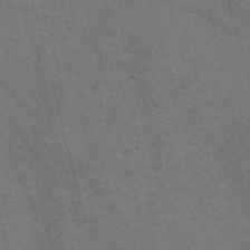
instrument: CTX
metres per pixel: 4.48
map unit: Nve
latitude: -57.8800
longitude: 51.7478
